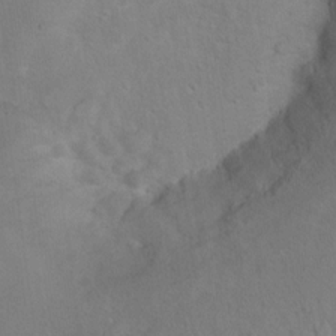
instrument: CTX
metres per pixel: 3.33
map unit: Hto
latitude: 10.7813
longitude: -35.8583
